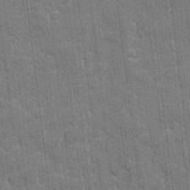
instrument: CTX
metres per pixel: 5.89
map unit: eHh
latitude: 7.0080
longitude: -74.6302
